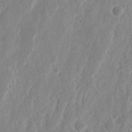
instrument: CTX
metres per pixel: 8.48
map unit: Nhu
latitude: 15.0459
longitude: -74.0444
